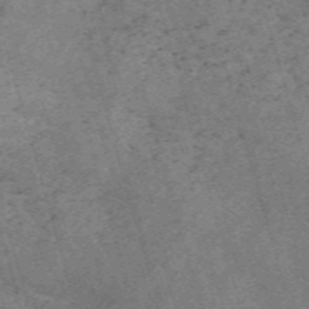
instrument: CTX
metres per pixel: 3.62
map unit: Nve
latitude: -59.8422
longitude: 64.0283
